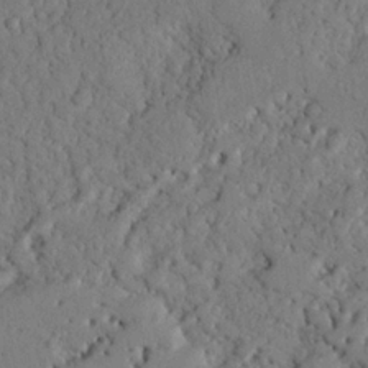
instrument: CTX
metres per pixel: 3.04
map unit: Nhu
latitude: 21.6694
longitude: -76.2900
